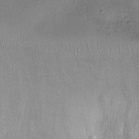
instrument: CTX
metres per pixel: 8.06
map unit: Ht
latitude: -3.0108
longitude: -20.4034
